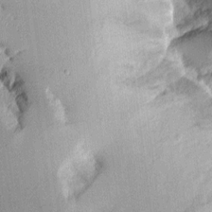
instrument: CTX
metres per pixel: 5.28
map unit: Aa
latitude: 10.9136
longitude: -128.1389
